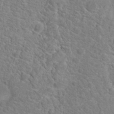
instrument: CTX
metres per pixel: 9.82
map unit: Hto
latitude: 19.4426
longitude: -38.6112
